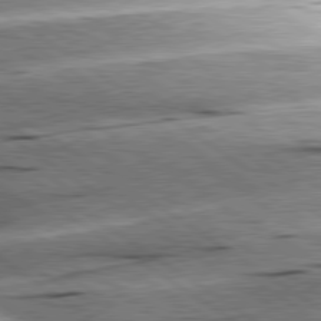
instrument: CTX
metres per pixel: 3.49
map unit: lApd
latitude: 79.6883
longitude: -155.4048
